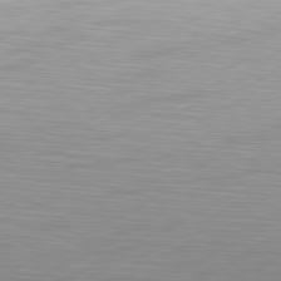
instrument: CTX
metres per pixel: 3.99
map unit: Hpe
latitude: -81.7100
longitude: 13.8234
